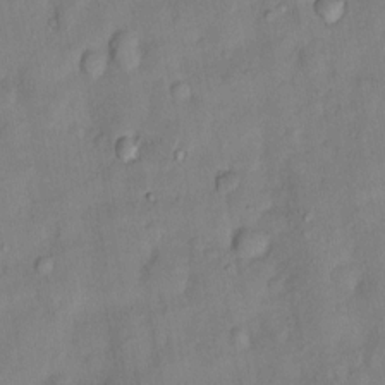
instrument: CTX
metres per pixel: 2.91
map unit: Nhu
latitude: 6.5168
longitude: -24.5167
